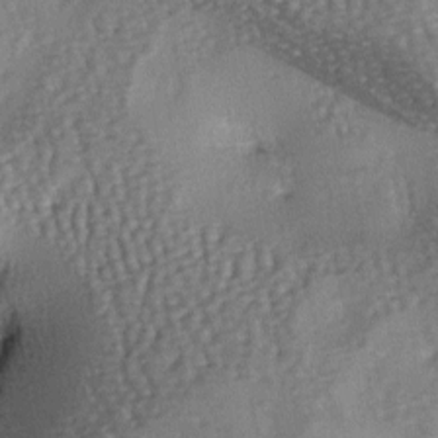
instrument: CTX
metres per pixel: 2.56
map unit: lAa
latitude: -6.9730
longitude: -125.8583
